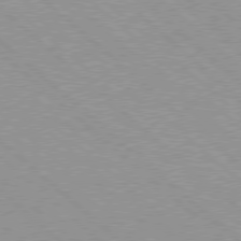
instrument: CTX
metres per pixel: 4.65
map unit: Hpe
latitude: 77.7071
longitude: -154.1956
